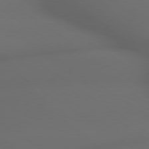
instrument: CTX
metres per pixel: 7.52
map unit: lApd
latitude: 79.2348
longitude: -165.6127
